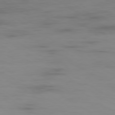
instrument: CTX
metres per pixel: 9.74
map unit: Ap
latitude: -79.5210
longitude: -92.7057
